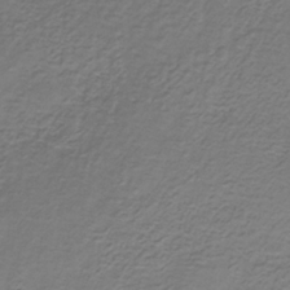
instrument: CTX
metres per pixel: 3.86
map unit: HNb
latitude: -32.9164
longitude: 58.0472
